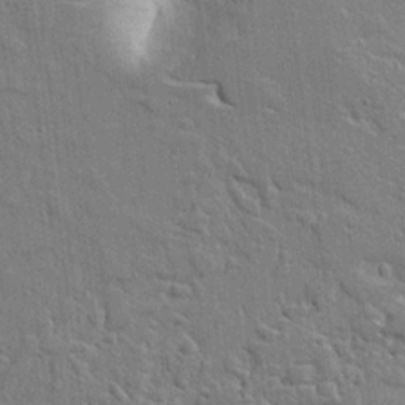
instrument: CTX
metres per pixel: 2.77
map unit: Aa
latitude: 21.7072
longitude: -124.8002
